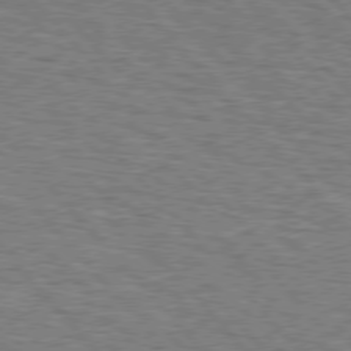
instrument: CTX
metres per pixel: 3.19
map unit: Hpe
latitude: 76.6490
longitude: -160.6301
